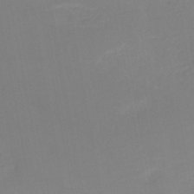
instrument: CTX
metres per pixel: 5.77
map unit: HNb
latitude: -50.9920
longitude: -50.2711
